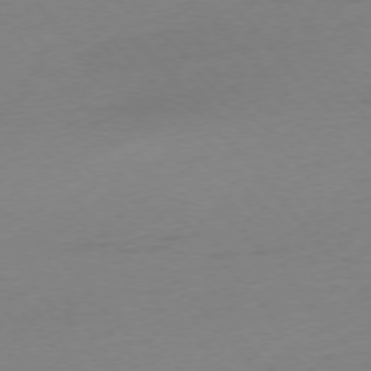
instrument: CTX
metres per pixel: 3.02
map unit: Ap
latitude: -76.1039
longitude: -72.0822
